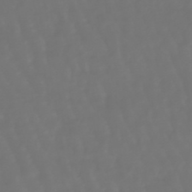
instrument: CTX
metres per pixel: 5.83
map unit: lHb
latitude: -47.5399
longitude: 79.5966
